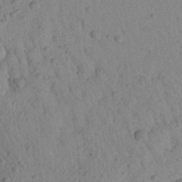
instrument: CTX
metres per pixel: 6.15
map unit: Aa
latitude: 22.9136
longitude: -148.0255
